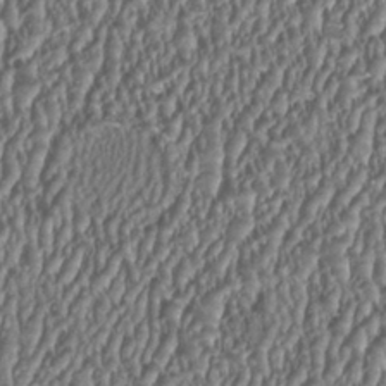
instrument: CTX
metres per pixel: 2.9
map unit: HNhu
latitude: 1.2159
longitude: 0.4251
